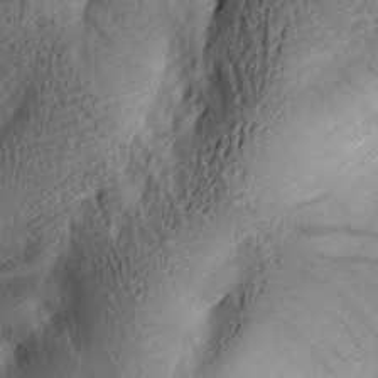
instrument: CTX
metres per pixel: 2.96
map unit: lAa
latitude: 5.0080
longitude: -113.8583
